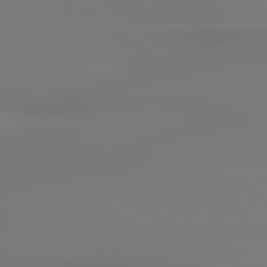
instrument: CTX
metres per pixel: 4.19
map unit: lApd
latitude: 79.3671
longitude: -136.0255
